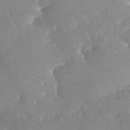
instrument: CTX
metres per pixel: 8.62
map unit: Nve
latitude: -8.8408
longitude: 172.9730
